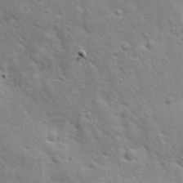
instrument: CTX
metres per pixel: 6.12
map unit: Ave
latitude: 11.8961
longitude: -104.6302
